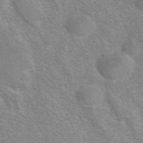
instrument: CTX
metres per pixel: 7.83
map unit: eAb
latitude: 41.6127
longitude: 106.8030
